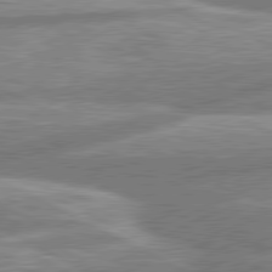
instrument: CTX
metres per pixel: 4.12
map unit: lApd
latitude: 80.6301
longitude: -167.4993
